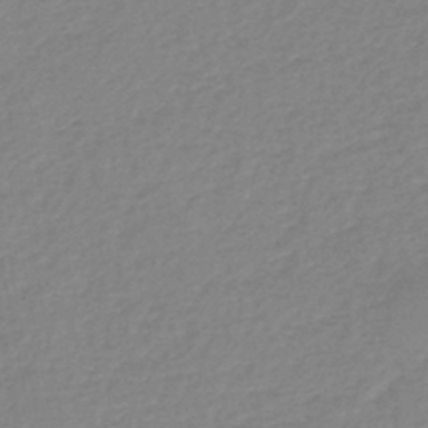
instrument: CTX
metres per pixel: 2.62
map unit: eHb
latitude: -45.0486
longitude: 84.2550
